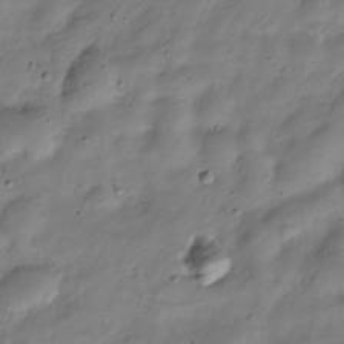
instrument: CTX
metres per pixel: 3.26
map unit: Nve
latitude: -23.6155
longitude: 106.7841
